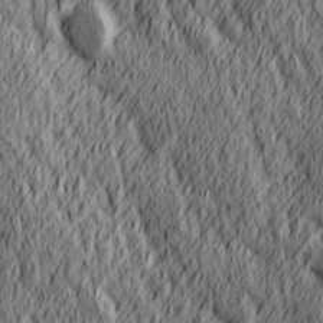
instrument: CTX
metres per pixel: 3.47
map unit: Hve
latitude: 25.8394
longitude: 145.8989
